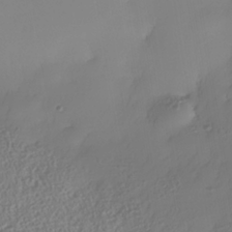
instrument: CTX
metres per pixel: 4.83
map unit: Nhe
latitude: -35.3699
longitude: -144.5168
